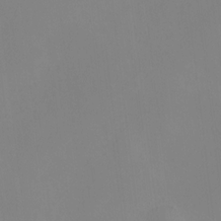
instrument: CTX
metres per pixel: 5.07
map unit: HNhu
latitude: 9.7828
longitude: 11.7478
